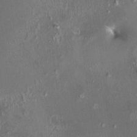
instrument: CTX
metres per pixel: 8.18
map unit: HNhu
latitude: 3.5371
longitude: 7.9556
